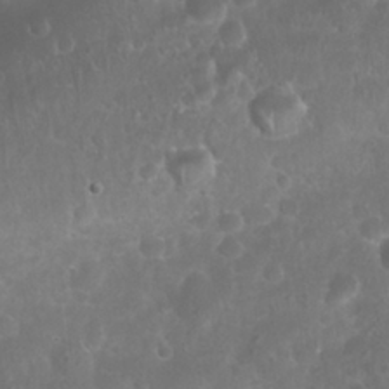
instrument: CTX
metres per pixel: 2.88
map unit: Nhu
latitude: 27.5371
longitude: -63.7639
